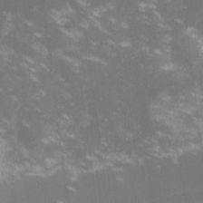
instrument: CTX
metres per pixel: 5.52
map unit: lHvf
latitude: -13.8045
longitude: -100.7624
